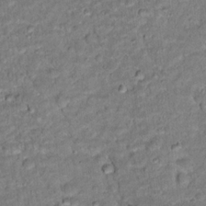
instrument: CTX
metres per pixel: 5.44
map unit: Hto
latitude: 16.5168
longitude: -35.8772
